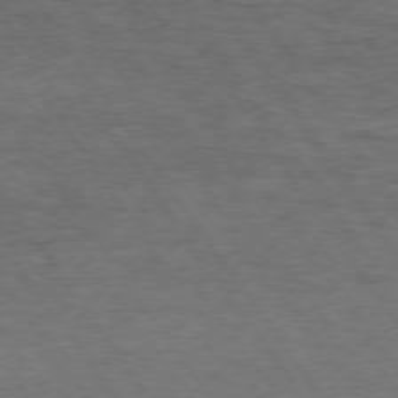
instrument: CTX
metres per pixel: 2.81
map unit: Hpe
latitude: 74.5924
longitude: -151.8205
